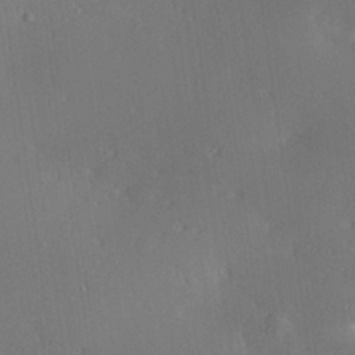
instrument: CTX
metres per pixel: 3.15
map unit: Hve
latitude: 26.6302
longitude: -94.5168
